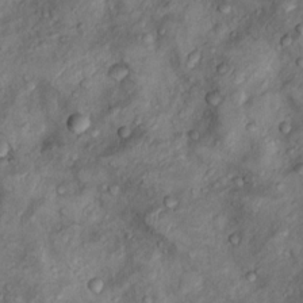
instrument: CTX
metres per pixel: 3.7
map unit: Nhu
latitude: 9.8395
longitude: -25.2914
